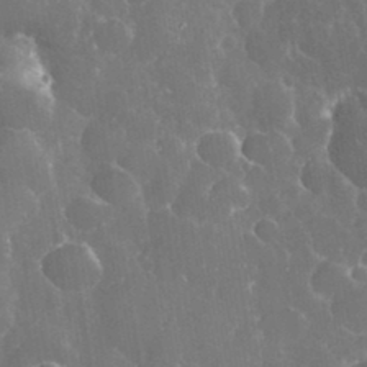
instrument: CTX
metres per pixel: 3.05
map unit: eHh
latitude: 34.6490
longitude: -62.7813
